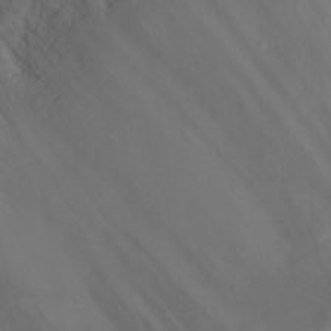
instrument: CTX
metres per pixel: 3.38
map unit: eHh
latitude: 24.6301
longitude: -64.2711
